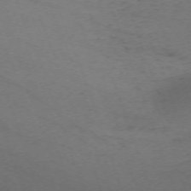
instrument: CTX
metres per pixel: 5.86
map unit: Nhu
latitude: -68.2928
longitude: 37.4076
